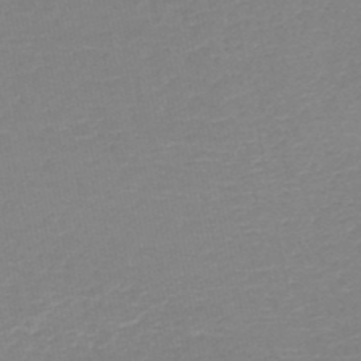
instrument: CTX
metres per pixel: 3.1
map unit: HNb
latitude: -48.8786
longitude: -44.0255
